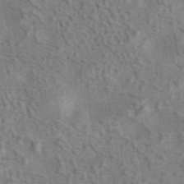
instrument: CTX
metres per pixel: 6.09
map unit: eAb
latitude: 42.1578
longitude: 109.2565
